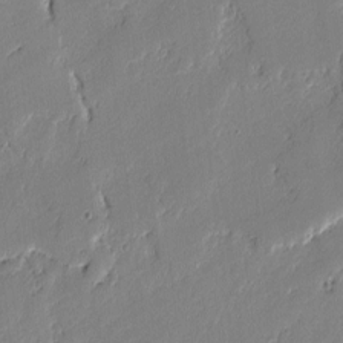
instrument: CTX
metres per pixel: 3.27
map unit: lAvf
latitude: -1.8990
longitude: -108.2900
